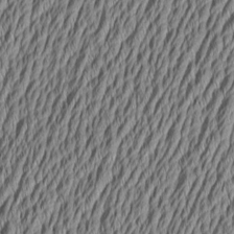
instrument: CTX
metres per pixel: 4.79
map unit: Aa
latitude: 6.1389
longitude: -129.2726
